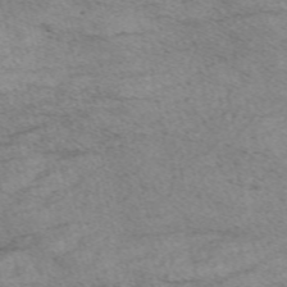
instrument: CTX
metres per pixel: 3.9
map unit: Nve
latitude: -58.8785
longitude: 65.8800
